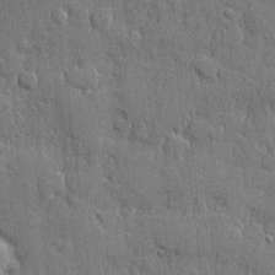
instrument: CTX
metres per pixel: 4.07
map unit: eHh
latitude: 5.6316
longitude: -75.4615
